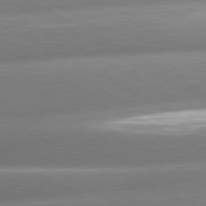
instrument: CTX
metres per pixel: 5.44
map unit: lApd
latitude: 80.5546
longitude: -158.4601
